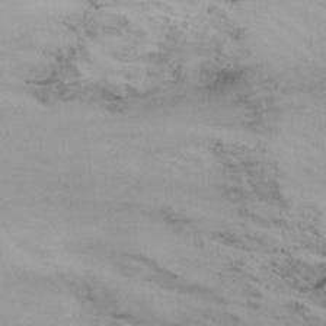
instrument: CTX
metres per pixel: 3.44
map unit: Ht
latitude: -16.5763
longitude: -49.7450
